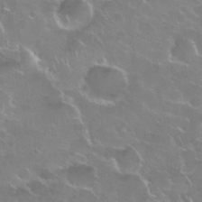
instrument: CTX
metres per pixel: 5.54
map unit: Nhu
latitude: 28.3089
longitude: -61.1781
